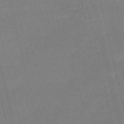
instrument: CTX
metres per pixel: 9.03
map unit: HNb
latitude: -55.4455
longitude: -42.8758
